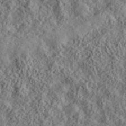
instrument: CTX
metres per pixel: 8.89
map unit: lHvf
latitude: 40.0822
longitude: -88.7058
